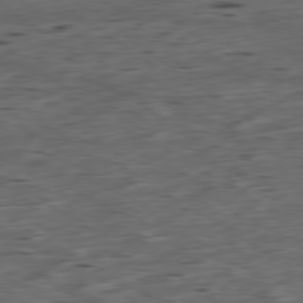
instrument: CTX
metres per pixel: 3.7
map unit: Ap
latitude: -79.2942
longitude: -58.6113
